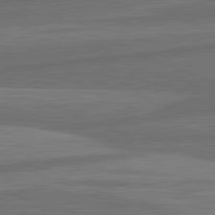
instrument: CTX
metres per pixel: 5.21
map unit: lApd
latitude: 82.1011
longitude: -171.1214
